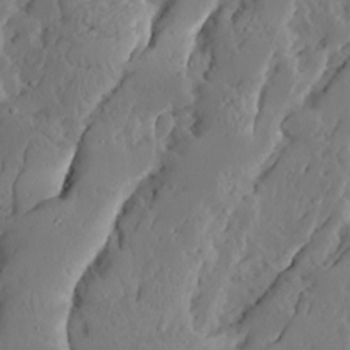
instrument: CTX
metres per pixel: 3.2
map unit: Ave
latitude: 13.5182
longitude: -135.0458
